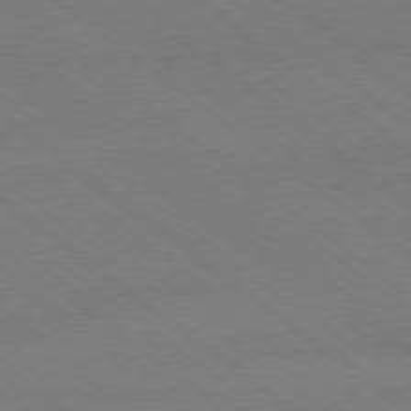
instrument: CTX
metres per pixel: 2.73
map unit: Ap
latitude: -79.0675
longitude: -83.5938
